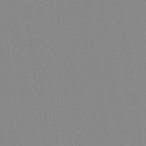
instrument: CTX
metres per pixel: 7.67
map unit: Aa
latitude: 32.5924
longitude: -142.4979
